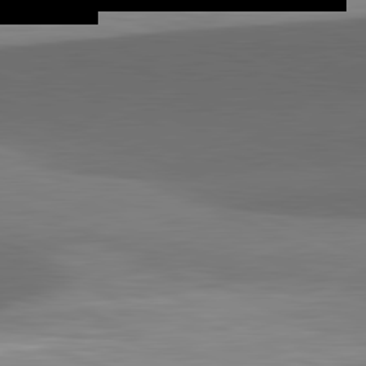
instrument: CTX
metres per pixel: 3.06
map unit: lApd
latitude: 81.7827
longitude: 132.4629
